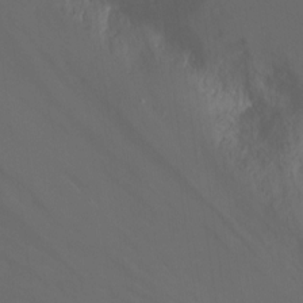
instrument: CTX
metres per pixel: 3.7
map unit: Nhu
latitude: -6.4251
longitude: -49.8205
